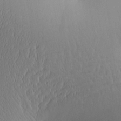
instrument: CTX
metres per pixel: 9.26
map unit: Aa
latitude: 25.0080
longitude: -136.6491
